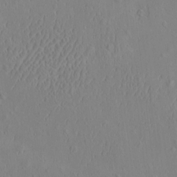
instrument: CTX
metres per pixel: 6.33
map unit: eHh
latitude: -2.9919
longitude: 19.1998
